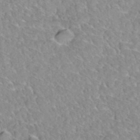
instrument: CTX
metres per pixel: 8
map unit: Hto
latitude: 35.0647
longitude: -48.2522
